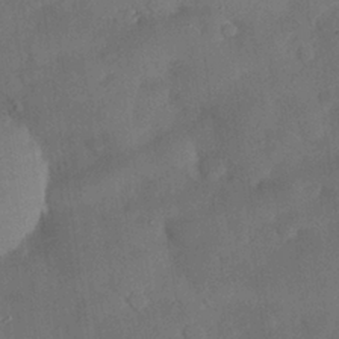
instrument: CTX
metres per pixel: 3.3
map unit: Nhu
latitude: 25.8394
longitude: -71.5938
